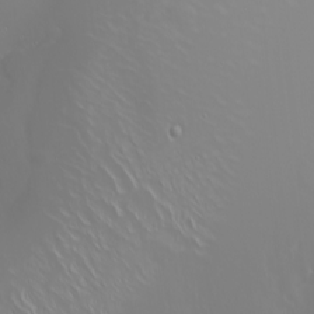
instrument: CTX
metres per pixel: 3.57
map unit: Nhu
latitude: -6.4629
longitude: -89.8395
